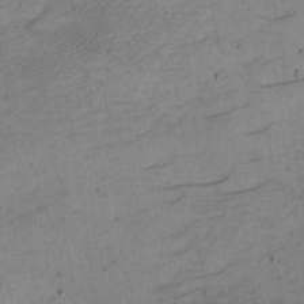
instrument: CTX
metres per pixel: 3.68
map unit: eHh
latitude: -4.4440
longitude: -78.9703
